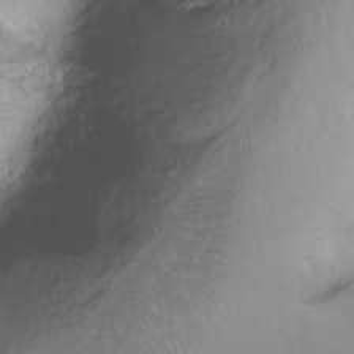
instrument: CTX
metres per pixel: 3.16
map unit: Ht
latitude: -7.8800
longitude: -36.4034
